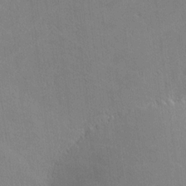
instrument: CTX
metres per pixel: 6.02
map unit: lHvf
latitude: -10.7841
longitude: -102.4223
